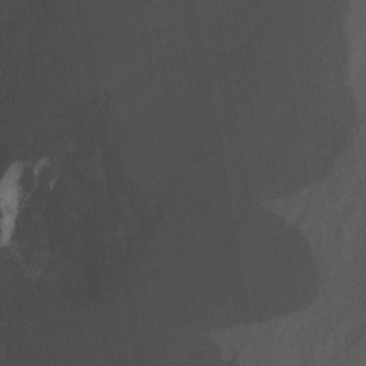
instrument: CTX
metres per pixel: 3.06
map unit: Nhu
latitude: -13.1809
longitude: -68.8569
